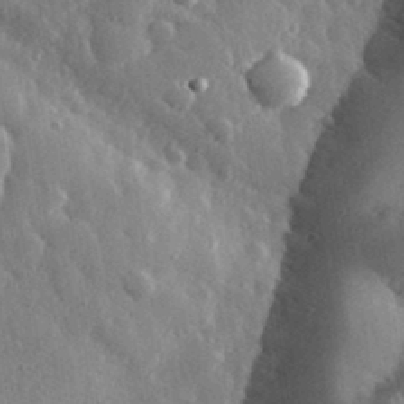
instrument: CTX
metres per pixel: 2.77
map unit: eHh
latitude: 32.4979
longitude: -80.2711
